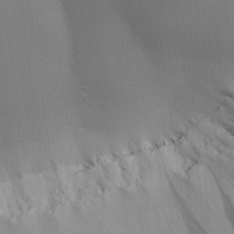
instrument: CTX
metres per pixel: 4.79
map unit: lHvf
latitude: 22.1200
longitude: 141.1998
